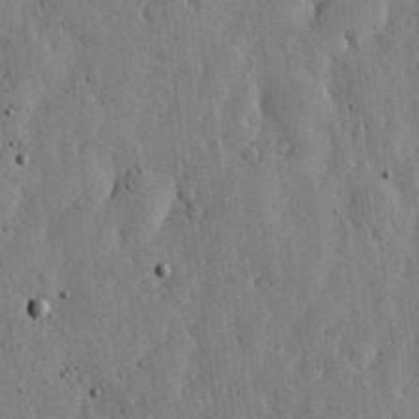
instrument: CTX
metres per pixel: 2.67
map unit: lHvf
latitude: 19.3292
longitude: -114.4789
